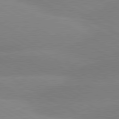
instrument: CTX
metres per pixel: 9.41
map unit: lApd
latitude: 80.5546
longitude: -153.6883
